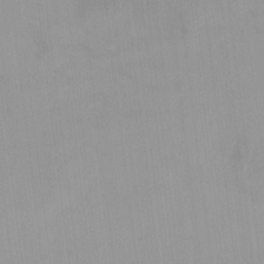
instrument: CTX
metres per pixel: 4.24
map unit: HNhu
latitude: 5.8394
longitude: 8.4629
